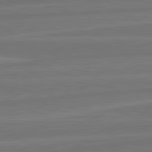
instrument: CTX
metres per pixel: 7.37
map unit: lApd
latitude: 82.3278
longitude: -173.9906
